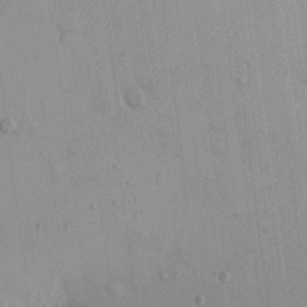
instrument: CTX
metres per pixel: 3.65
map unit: lHvf
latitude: 15.0270
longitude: 179.7099
